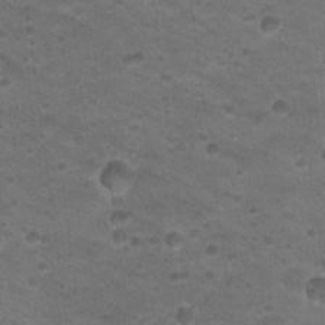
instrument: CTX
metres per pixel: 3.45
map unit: Nhu
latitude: 17.9528
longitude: -32.5924
